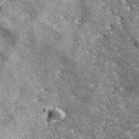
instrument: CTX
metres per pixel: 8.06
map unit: eHh
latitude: 42.9136
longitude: -89.5183
